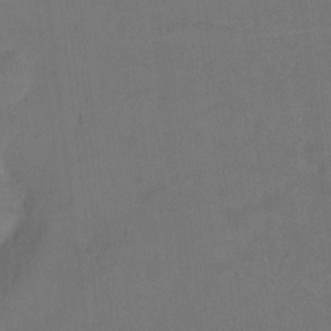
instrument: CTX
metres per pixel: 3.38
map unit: Ht
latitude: -10.7274
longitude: -39.2159
